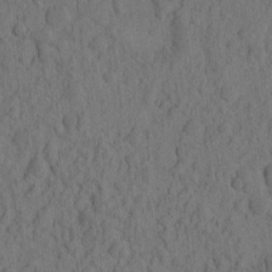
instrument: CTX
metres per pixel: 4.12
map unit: eHh
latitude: -2.1416
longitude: 17.2943
